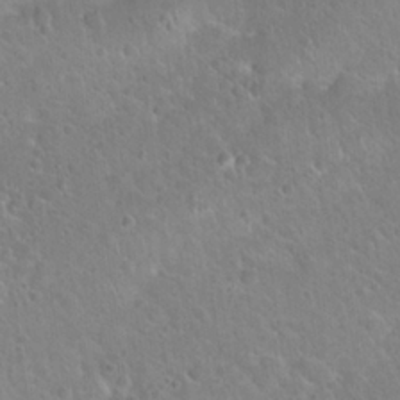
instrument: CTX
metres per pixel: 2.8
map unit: Hto
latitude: 22.1956
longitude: -50.7813
